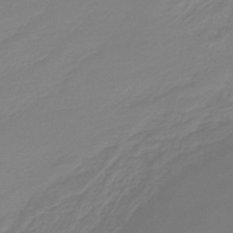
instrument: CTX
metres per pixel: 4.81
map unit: lHb
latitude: -45.3510
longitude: 59.6154
